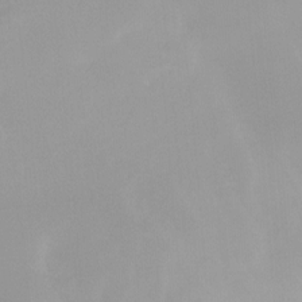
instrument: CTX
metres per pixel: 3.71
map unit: Ht
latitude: -14.8408
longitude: -51.2914
